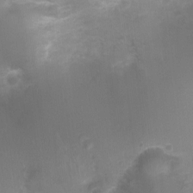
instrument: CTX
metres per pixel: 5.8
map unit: Nhu
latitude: -0.4629
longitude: -16.5924
